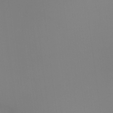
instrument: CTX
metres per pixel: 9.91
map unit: Ht
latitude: -4.4062
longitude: -60.7435
